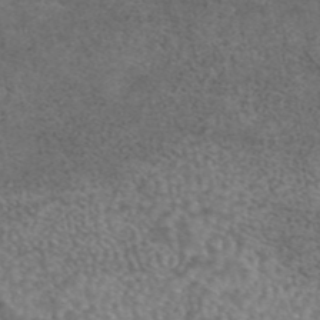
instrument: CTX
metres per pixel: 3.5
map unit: eAb
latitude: 44.3278
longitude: 108.0283
